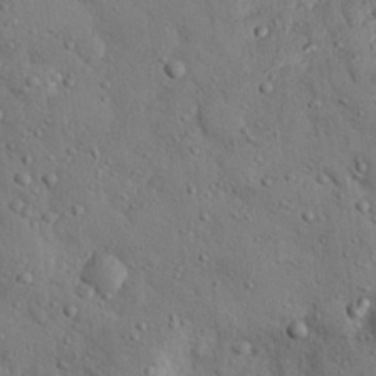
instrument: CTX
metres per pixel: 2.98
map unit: eHh
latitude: 25.5560
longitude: -77.7638
